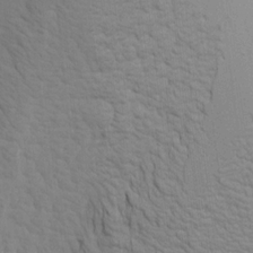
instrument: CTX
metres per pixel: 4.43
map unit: Aa
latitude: 18.9136
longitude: -141.9150
